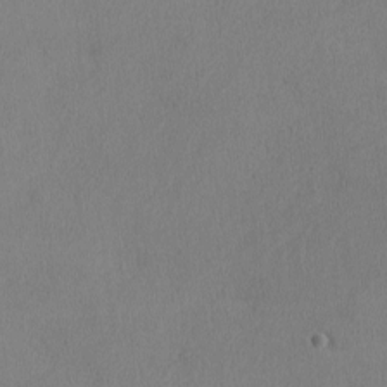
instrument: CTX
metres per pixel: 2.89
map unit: lHvf
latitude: -12.7841
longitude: -100.0255
